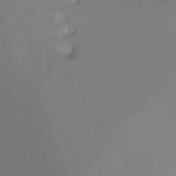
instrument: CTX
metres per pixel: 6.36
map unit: Ht
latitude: -7.9367
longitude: -38.1956
